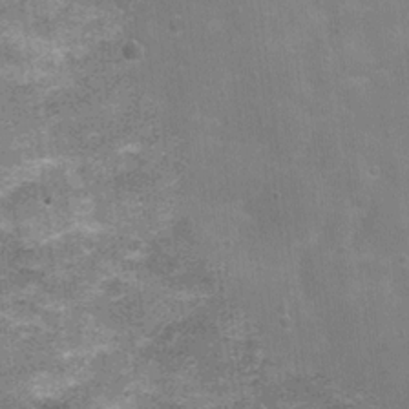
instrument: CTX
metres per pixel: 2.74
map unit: Nhu
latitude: 2.3845
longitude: -16.9891
